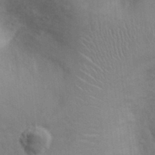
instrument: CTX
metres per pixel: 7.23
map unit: Ht
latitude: 0.6679
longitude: -14.3090
